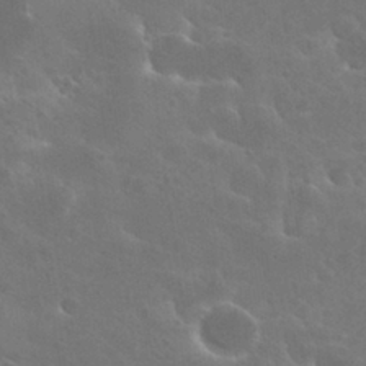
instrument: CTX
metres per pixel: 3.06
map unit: Hto
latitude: 28.2522
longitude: -41.0269
